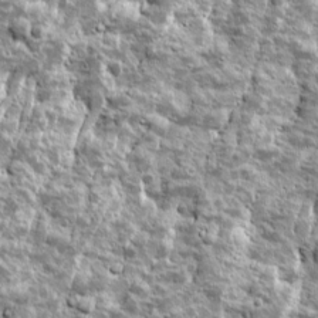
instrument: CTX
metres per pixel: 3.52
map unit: Ave
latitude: 16.5357
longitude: -134.1577
